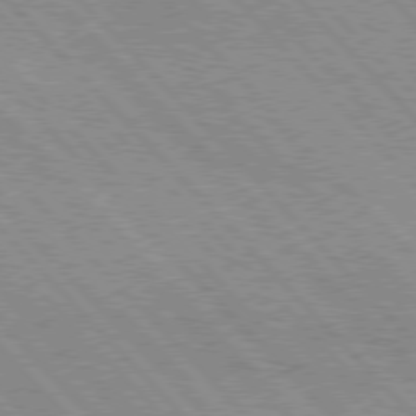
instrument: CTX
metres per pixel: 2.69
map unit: lApd
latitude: 76.4979
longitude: -73.1215
